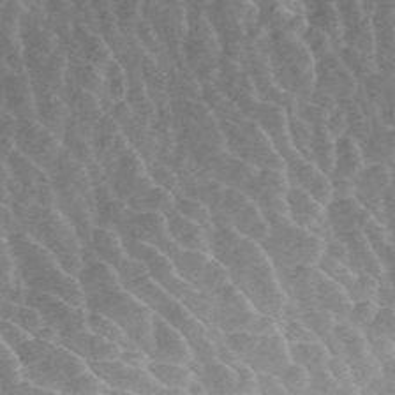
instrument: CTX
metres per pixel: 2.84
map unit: ANa
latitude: 45.8394
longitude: 30.4062
